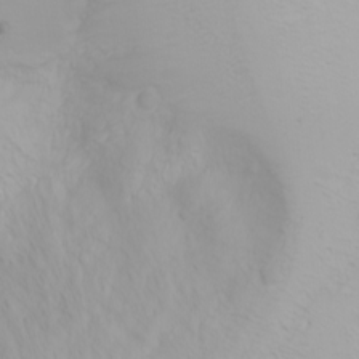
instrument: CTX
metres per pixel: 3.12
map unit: Nhu
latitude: -0.0283
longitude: -76.4034
